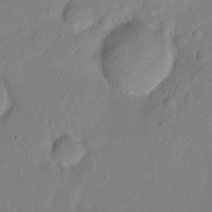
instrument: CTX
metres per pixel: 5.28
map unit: Ht
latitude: -8.8408
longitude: -36.3656
